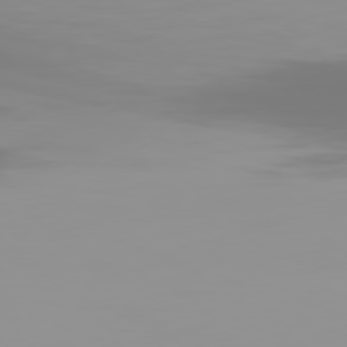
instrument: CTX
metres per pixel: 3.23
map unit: Hpe
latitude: 77.7638
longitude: -141.3670
